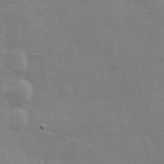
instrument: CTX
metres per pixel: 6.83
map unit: Ave
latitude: 13.5560
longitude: -103.9150
